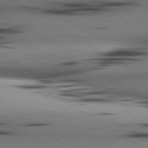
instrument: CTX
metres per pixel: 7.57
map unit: lApd
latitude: 80.4223
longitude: 161.1242
